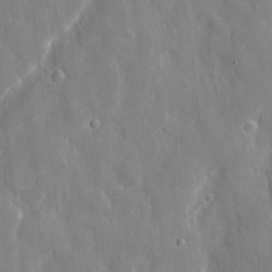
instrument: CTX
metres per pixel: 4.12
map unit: eHh
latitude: 7.8583
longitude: -69.5371
